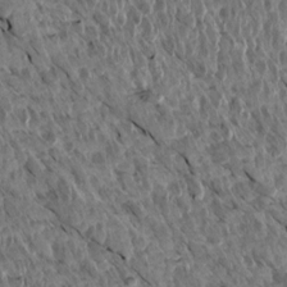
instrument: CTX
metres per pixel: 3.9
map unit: Aa
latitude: 14.1389
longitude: -141.0269
